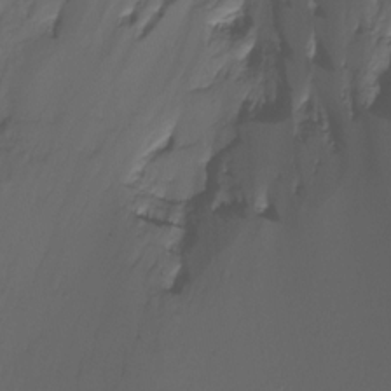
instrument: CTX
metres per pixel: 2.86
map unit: Ht
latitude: -16.4818
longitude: -46.3279
